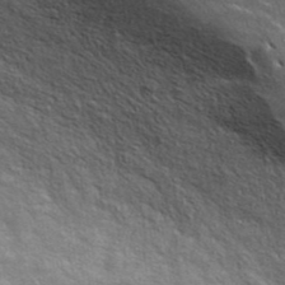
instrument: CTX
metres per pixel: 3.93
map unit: ANa
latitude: 41.5182
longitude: 17.7100
